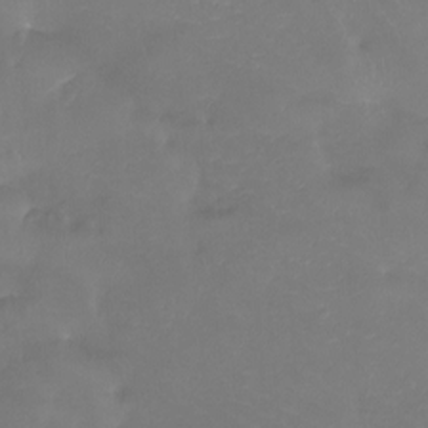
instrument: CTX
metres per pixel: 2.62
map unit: Htu
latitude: -14.0472
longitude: -46.6491
